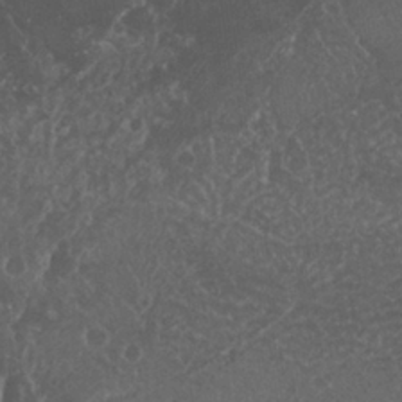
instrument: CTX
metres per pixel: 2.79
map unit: Nhu
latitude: 25.2159
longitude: -61.0080
